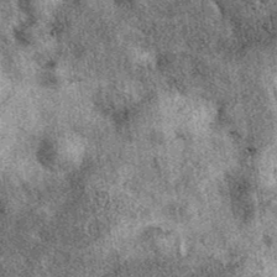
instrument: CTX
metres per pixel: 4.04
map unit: eAb
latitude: 39.7072
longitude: 110.6707
